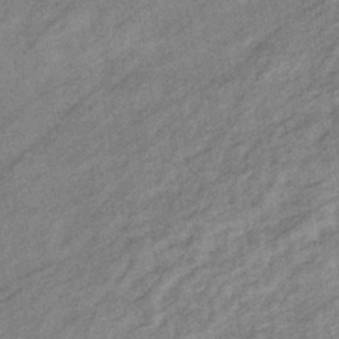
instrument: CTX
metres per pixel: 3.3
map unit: eHb
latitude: -40.8030
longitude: 82.2739
